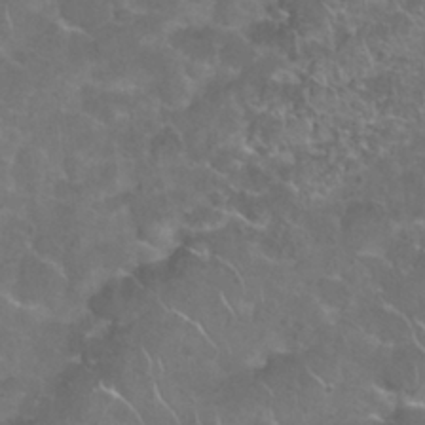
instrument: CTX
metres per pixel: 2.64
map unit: Nhu
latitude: 27.8961
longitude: -61.1214
